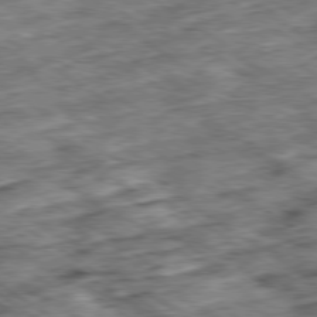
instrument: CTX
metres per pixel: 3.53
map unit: Ap
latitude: -79.8422
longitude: -49.8016
